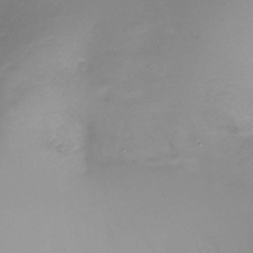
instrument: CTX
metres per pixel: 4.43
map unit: Nhu
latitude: -17.5399
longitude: -46.7436
